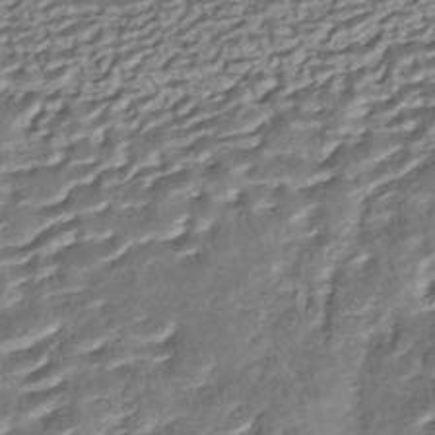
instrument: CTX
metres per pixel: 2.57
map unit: ANa
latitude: -42.7463
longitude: 109.2565
